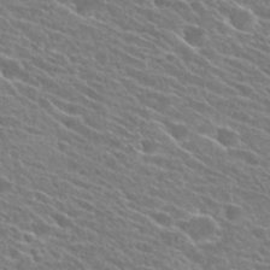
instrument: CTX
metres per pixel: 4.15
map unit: Hto
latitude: 25.1592
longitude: -41.2914
